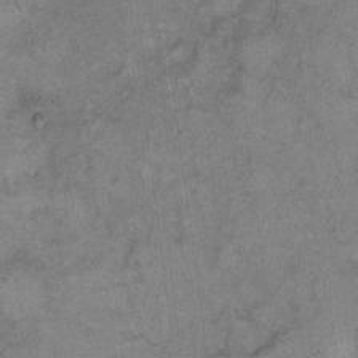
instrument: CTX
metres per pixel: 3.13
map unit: eHh
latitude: 9.5938
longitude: -63.5182
